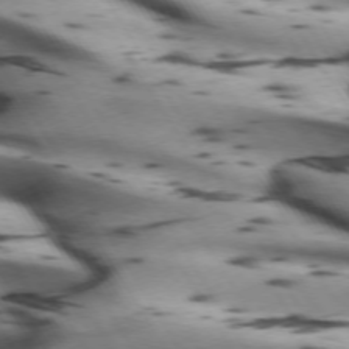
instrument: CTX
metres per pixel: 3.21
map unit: lApd
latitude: 72.1956
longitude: -52.7058
